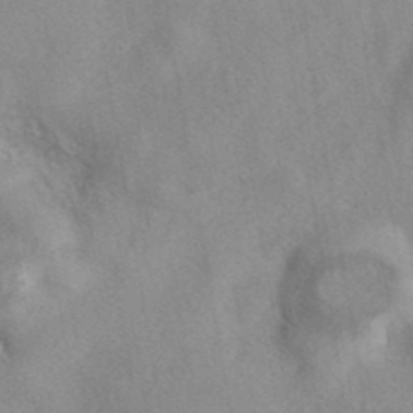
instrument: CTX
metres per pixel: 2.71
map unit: eAb
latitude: 40.4601
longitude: 108.6518
